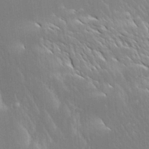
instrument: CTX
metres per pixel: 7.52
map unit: Aa
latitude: 18.3089
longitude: -149.3482
